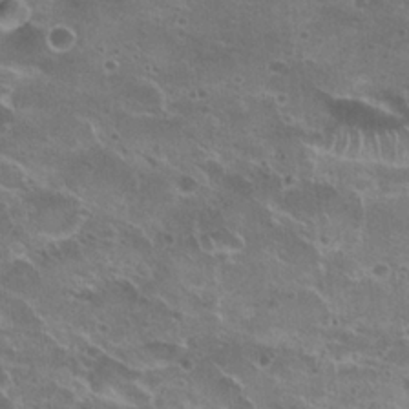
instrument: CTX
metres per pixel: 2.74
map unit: Hto
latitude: 22.9703
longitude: -41.4804
